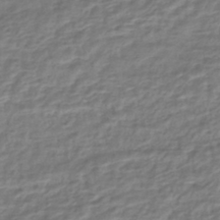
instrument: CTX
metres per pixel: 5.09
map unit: HNhu
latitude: -44.9353
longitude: 102.6141
